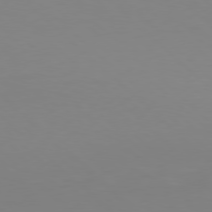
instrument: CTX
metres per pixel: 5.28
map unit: Hpe
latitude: 77.3292
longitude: -132.9892
